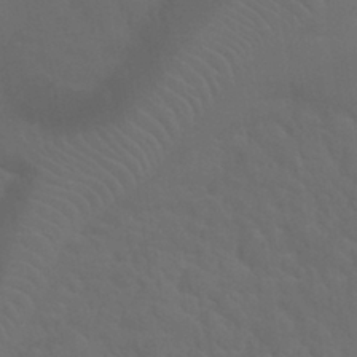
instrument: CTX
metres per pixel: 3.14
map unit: Nhu
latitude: 29.8394
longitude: -52.1011
